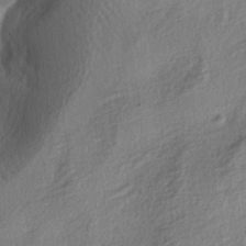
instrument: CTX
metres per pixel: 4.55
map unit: lAa
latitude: -4.7841
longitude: -123.3293
